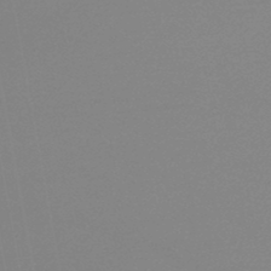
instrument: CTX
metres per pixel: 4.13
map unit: lHb
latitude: -46.5762
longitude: 69.0864
